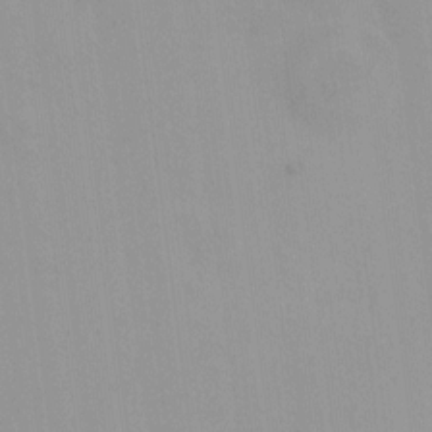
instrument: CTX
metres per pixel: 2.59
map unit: HNhu
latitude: 5.7450
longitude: 8.2928
